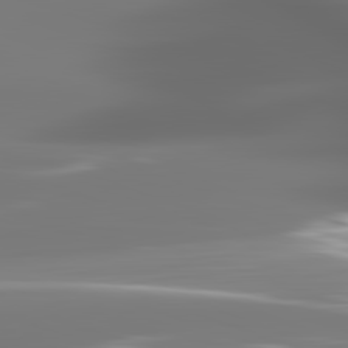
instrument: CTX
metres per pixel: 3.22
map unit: lApd
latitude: 82.3278
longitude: -145.1781
